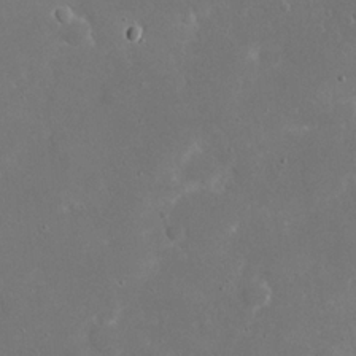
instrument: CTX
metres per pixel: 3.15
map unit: eHh
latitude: 20.8380
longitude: -68.5924
